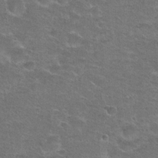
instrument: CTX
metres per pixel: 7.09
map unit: Hto
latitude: 23.8961
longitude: -49.7261
